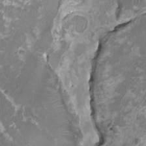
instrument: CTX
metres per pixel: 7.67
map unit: HNhu
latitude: 2.2522
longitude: -3.1970
